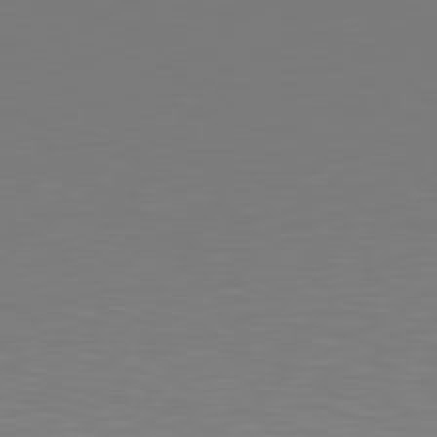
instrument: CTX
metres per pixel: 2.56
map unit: Hpe
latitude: 78.4223
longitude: -137.8395
